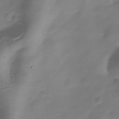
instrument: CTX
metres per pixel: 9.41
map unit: Hve
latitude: -30.8597
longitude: 94.1227
